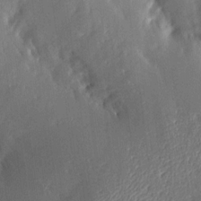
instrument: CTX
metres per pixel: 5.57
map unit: Aa
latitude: 15.2537
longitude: -148.4790
